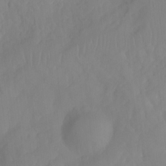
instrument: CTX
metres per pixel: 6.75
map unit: Ht
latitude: -15.1243
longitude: -54.9136
